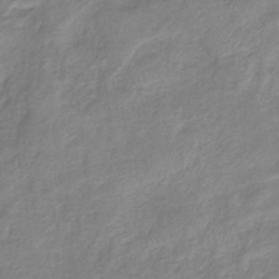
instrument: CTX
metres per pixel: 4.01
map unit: eHb
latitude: -37.4454
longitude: 75.5777
